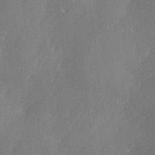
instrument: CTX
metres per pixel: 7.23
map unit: Ave
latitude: 2.3845
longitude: -111.8961
